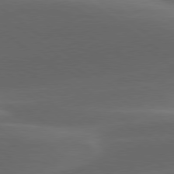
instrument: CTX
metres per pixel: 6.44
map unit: lApd
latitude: 79.1214
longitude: -49.0836
